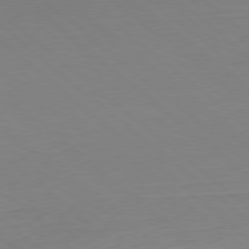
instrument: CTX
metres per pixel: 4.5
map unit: Hpe
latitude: -79.6533
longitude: 9.6533
